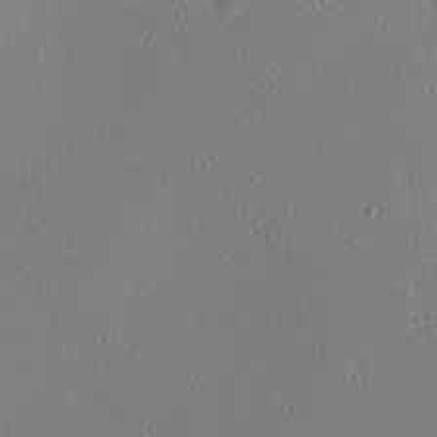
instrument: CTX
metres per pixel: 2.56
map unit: Nhu
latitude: 0.1955
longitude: -78.7624
